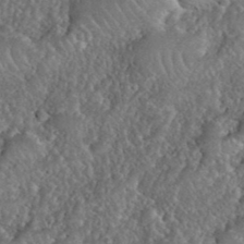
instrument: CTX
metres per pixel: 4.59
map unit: eHh
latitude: 40.1766
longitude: -57.8583
